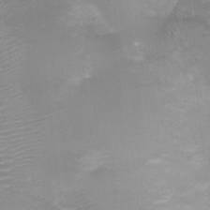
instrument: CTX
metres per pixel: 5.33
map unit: Nhu
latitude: -0.4629
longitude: -16.6868
